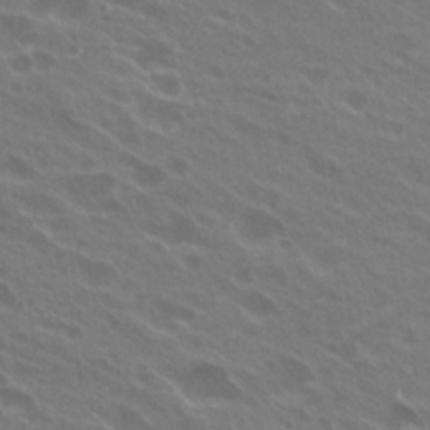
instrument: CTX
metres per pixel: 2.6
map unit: Hto
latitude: 24.2900
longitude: -38.3656
